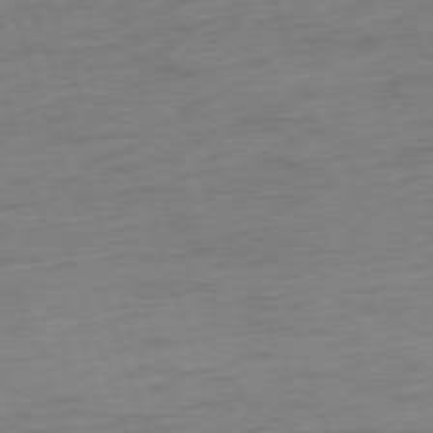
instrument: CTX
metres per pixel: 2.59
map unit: Ap
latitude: -76.5574
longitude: -72.5924
